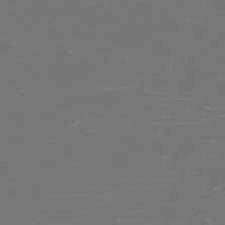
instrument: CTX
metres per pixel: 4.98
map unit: Ap
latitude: -74.7464
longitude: -76.6301
